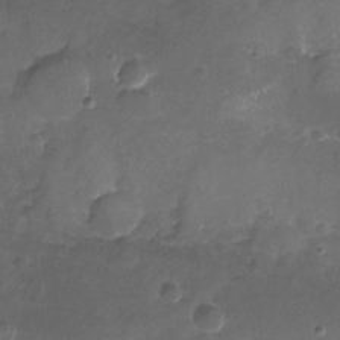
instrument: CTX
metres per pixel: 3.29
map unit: Nhu
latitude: -19.1431
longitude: -56.7246
